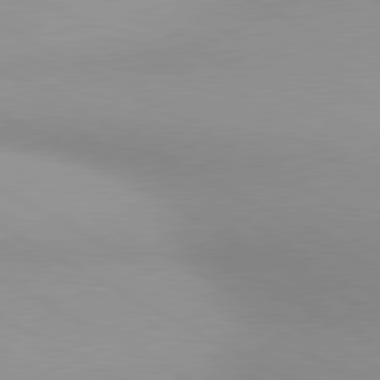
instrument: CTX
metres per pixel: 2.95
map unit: lApd
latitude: 80.7246
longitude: 135.7856
